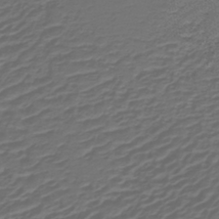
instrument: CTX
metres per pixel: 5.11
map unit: lHb
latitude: -39.9556
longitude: 54.6519
